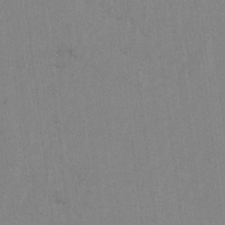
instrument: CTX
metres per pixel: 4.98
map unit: lAvf
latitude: -6.7085
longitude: -114.0255
